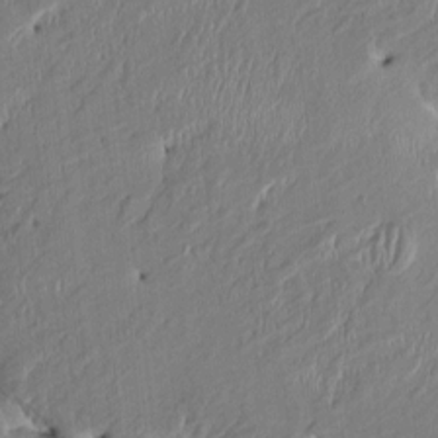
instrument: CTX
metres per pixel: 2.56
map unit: HNhu
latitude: 1.1970
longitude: -6.9136
